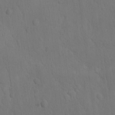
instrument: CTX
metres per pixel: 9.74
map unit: lAvf
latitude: -9.4454
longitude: -120.2145
